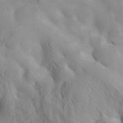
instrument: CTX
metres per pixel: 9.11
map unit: Hve
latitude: 32.7813
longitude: 148.7841
